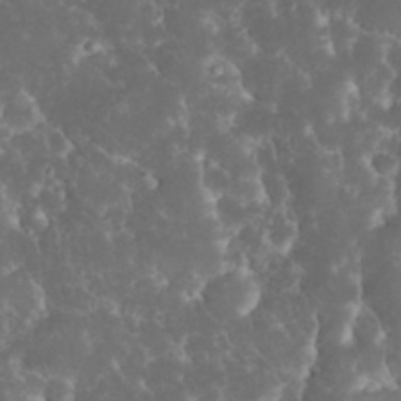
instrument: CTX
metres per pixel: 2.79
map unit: eHh
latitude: 34.7057
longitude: -64.6301
